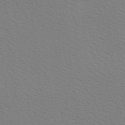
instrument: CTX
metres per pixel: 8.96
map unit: Hve
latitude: 2.3656
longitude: -125.0647
